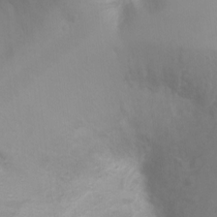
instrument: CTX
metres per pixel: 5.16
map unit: Ht
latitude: -4.8786
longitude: -29.0458
